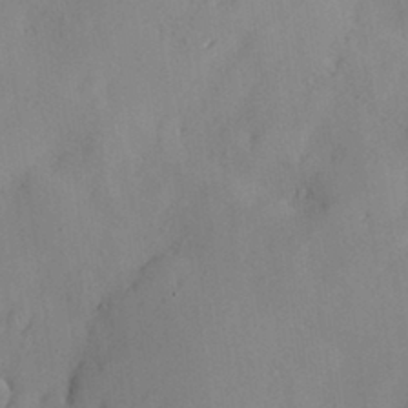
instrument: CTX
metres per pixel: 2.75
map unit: Nve
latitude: -8.0283
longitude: 175.0108
